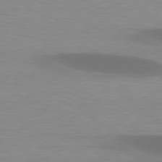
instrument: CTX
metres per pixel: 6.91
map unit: lApd
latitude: 79.2159
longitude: -47.6883
